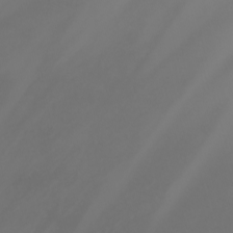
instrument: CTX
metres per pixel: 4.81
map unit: Nhu
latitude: -7.9178
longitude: -84.6491
